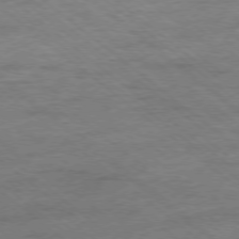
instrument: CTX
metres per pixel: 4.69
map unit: Ap
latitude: -78.0850
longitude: -83.4426
